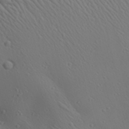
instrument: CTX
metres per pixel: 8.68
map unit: Aa
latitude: 23.3293
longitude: -138.3845
